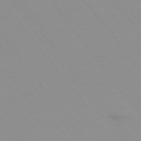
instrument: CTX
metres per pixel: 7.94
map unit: Hpe
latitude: -74.8408
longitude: 3.4265
